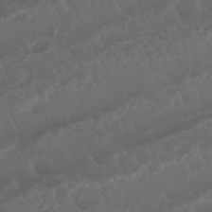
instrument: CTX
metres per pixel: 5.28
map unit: Nhu
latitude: 22.8380
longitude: -63.3104
